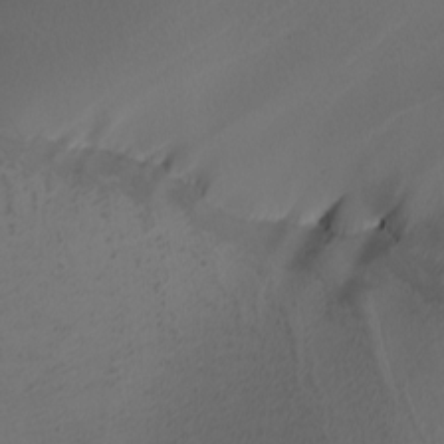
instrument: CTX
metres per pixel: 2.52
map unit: Nhu
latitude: -7.1809
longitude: -94.8191
